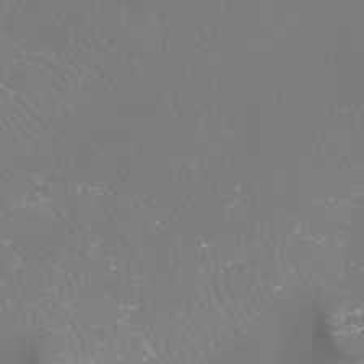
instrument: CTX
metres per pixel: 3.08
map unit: HNhu
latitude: -47.2376
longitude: 30.1794
